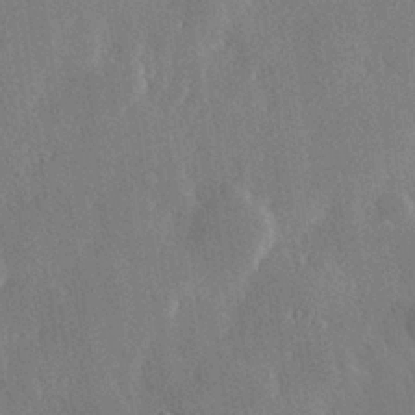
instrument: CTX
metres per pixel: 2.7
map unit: Hve
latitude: 26.9136
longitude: 150.0661
